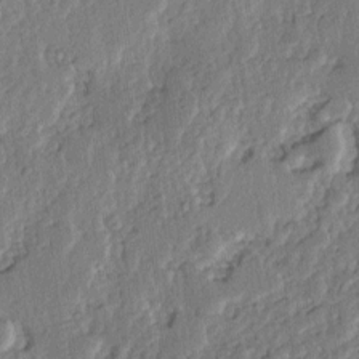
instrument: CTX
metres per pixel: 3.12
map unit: Hve
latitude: 2.8947
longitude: -121.5938
